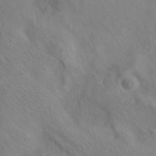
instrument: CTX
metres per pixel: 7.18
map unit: eAb
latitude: 35.1970
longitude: 110.0661
